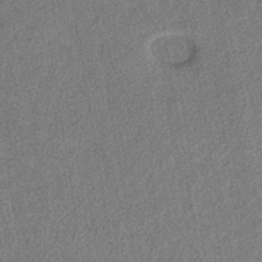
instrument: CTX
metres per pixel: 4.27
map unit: lHb
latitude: -41.1998
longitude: 62.6518
